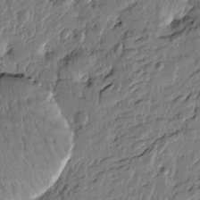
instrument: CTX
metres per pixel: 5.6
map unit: Htu
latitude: -4.9163
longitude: 178.9919
